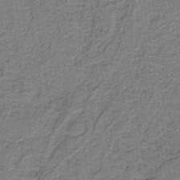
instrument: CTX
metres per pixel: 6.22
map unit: lHb
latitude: -40.1983
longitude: 55.3888
